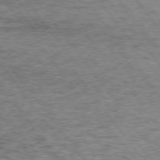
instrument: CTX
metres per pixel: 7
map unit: lApd
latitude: 73.9906
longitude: -76.3656
